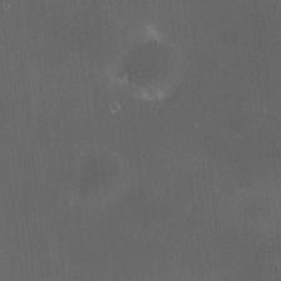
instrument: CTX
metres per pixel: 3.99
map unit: HNhu
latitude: 9.0648
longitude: 13.7856
